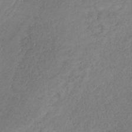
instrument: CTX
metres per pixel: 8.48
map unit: HNb
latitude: -32.3873
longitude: 58.7841
